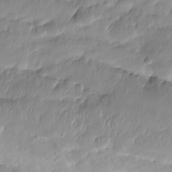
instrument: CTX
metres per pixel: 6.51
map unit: Nhe
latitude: -36.4440
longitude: -179.1970
